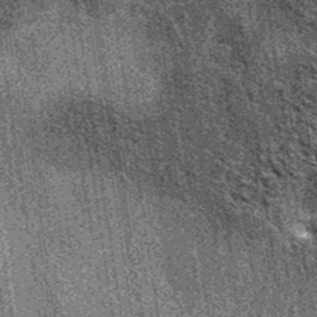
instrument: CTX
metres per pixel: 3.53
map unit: eAb
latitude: 38.4601
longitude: 107.2754
